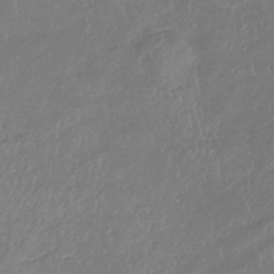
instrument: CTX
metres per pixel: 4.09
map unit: lHb
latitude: -38.0850
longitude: 73.7666
